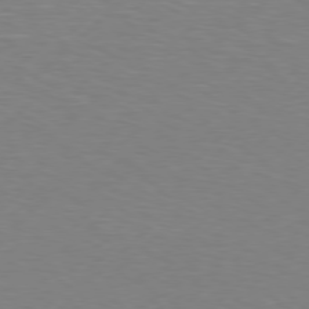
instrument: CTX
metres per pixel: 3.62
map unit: Hpe
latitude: 76.4034
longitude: -132.4034
